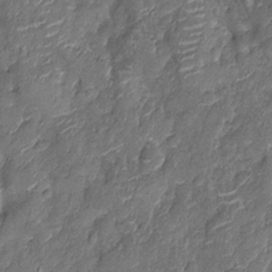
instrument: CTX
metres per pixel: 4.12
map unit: Nhu
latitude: -12.5763
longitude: -23.0647
